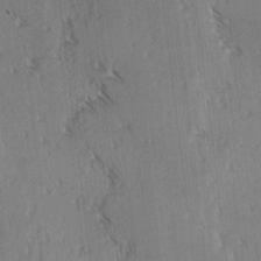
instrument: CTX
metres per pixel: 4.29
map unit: lAvf
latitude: -4.0472
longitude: -113.2915
